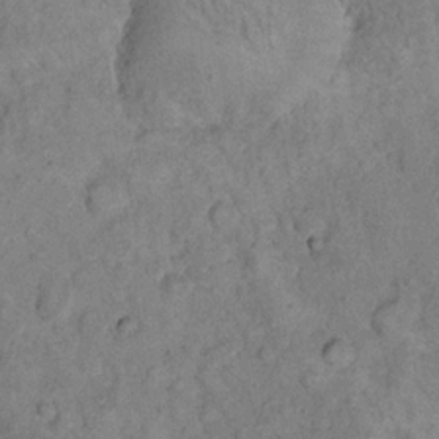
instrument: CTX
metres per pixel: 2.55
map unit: eHh
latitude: 17.8394
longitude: -62.2901
